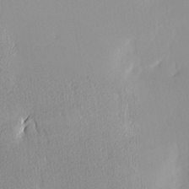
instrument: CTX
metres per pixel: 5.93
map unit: Ave
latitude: 3.4048
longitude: -113.4048
